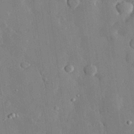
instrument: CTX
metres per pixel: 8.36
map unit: eHh
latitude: 29.1970
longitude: -79.5938
